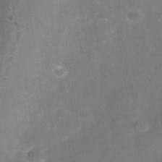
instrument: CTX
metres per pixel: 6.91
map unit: Nhe
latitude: -38.2929
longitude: -112.9891
